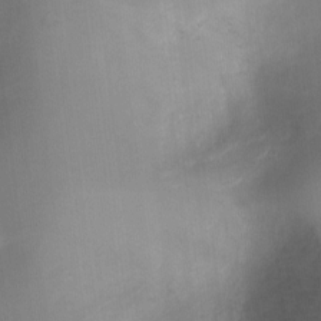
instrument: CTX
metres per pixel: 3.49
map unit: Hto
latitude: -13.2376
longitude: -40.5734
